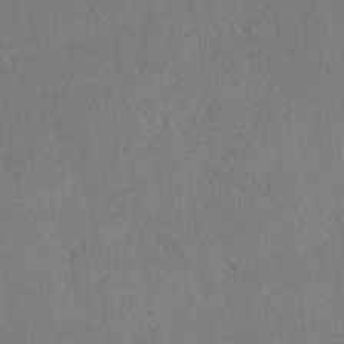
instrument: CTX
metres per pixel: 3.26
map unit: lHvf
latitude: -12.8975
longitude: -100.2145
